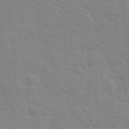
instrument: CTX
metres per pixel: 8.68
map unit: Hto
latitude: 16.4979
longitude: -38.4601
